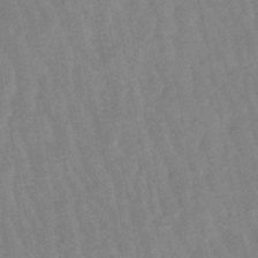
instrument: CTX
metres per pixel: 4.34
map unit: lHb
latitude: -48.7086
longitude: 77.9556
